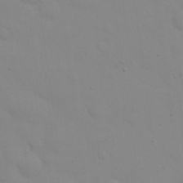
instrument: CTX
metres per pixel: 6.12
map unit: eHh
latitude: 24.5923
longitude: -65.5938
